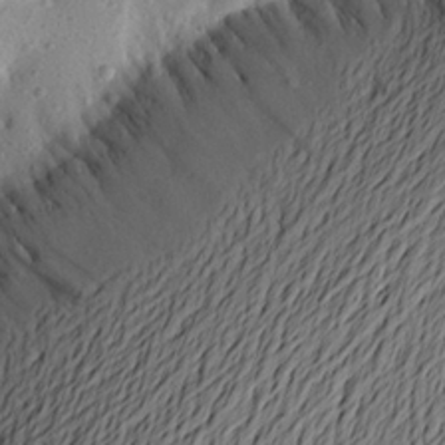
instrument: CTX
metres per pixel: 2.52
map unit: Aa
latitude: 23.3293
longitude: -149.0458
